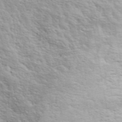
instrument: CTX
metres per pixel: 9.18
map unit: ANa
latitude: 43.0270
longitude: 48.2551
